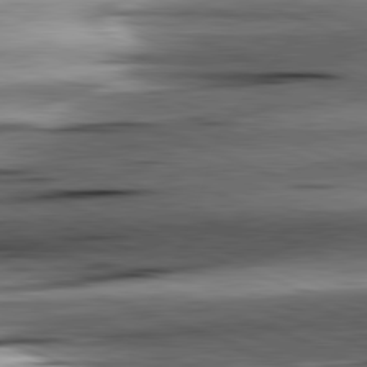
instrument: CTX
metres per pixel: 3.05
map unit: lApd
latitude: 81.5371
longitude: -151.0080
